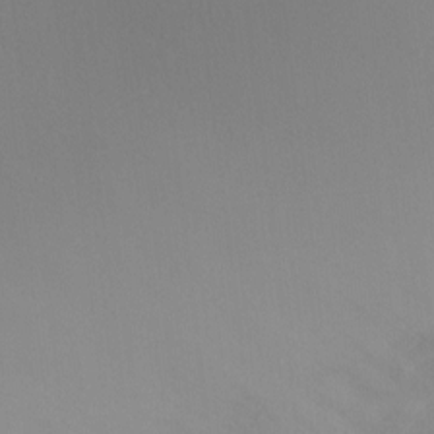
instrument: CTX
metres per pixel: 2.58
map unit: Ht
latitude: -10.5196
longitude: -33.3104
